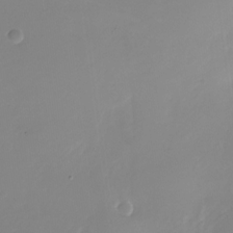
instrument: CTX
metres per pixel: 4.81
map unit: Nhu
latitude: -28.4818
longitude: -79.5749
